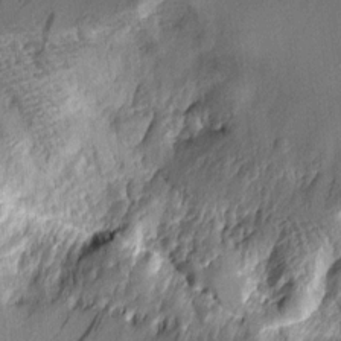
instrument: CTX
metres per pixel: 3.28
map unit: Aa
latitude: 8.9514
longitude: -129.0080
